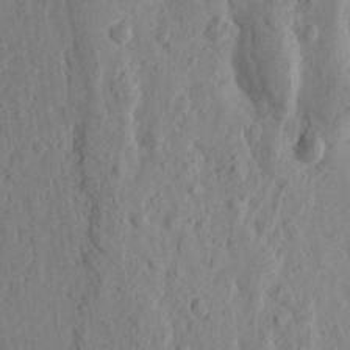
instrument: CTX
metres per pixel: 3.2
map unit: Ht
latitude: 10.6869
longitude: -76.1766
